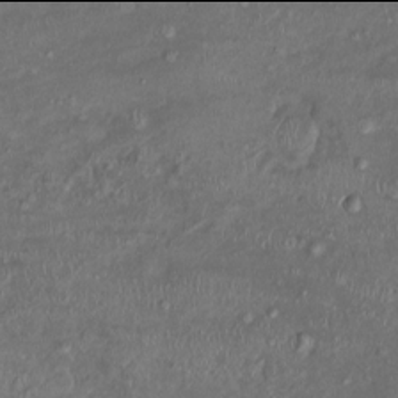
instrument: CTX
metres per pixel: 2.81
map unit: Ht
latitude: -2.0094
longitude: -13.5938
